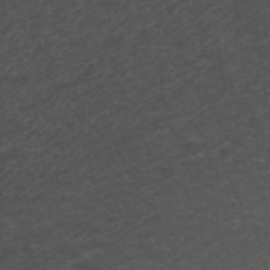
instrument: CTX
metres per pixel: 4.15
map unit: ANa
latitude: 39.2726
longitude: 22.8975
